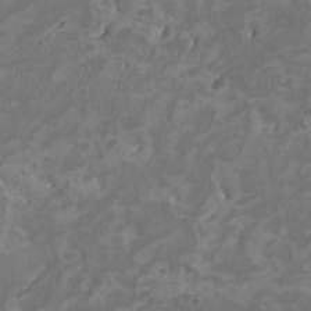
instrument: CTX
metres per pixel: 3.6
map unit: HNhu
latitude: 2.3089
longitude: -3.5749
